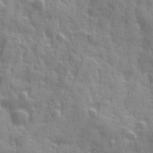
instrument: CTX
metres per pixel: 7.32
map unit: Ave
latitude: 19.7827
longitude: -132.3656
